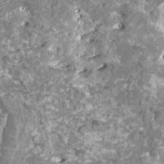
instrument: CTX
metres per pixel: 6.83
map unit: HNhu
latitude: 2.6301
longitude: 6.4629
